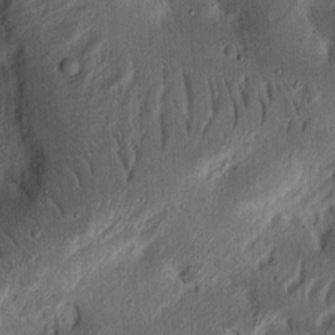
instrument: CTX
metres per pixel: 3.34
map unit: Ht
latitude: 13.7639
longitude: -74.3845
